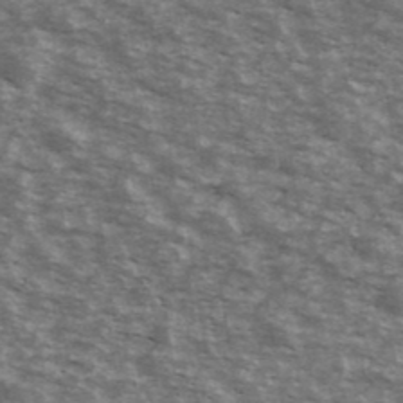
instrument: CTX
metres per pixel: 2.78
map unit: Ave
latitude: 40.5545
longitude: -109.6693
